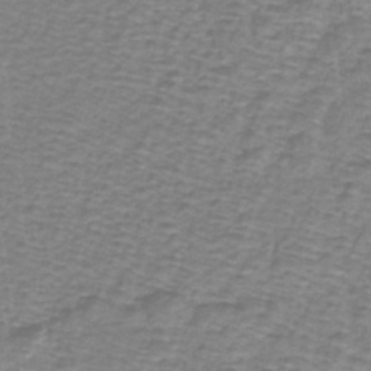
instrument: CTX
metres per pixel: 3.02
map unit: lHb
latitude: -41.8800
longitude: 55.1620
